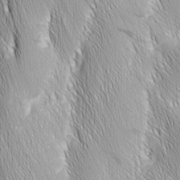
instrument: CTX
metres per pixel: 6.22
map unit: Nhu
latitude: -5.5588
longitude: -150.2900
